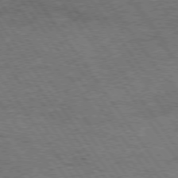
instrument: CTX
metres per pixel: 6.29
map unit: Hpe
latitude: 74.7246
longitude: -151.7827
